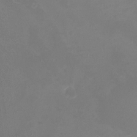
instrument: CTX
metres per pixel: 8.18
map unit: eHh
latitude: -5.0297
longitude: -78.7435
